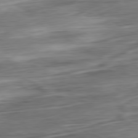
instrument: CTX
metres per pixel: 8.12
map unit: Ap
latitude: -80.7652
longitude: -68.5924
